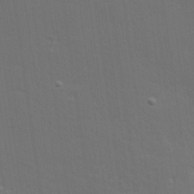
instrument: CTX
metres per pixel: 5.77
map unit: Hve
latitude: 27.6694
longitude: -92.9324
